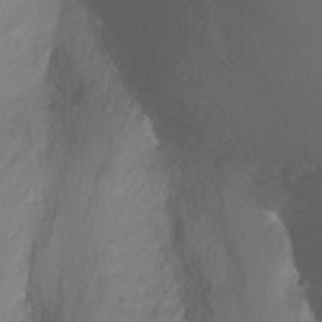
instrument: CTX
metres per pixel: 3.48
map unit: Hto
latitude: -13.5777
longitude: -43.4049
